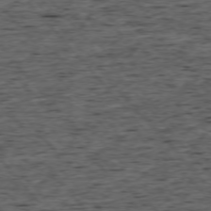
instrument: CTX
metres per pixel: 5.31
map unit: Ap
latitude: -75.8234
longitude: -92.0822
